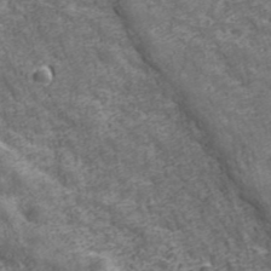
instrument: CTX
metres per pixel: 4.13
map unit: eHh
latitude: 43.3293
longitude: -91.5560
